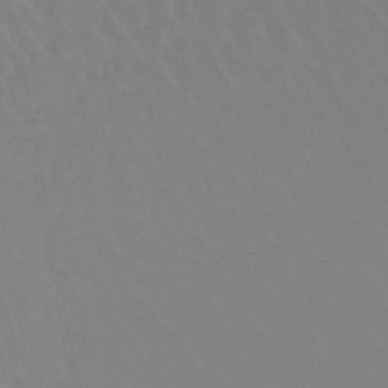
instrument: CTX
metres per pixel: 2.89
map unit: lHb
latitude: -44.7463
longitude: 66.3306
